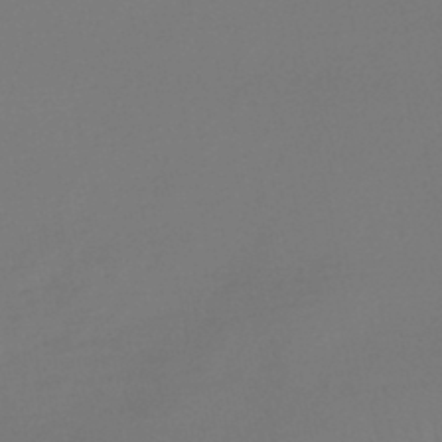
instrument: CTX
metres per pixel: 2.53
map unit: lHb
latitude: -46.5196
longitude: 66.3684
